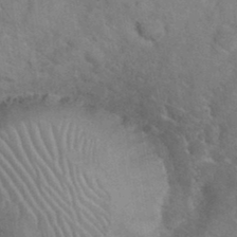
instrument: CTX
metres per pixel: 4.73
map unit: eHh
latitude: 36.4034
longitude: -64.5546
